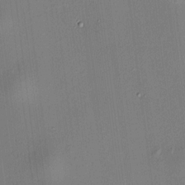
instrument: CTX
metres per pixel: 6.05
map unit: HNhu
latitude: 8.1011
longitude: 14.1606
